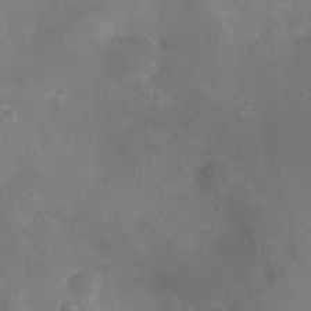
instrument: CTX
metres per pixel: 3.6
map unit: Ht
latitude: -7.3509
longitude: -21.4238
